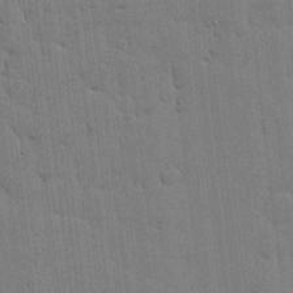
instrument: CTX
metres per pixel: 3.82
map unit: lHvf
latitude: 17.8583
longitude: -113.7261
